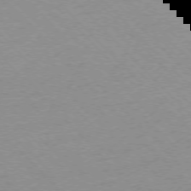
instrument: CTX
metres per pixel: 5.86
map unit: Ap
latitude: -76.5196
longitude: -85.2726
